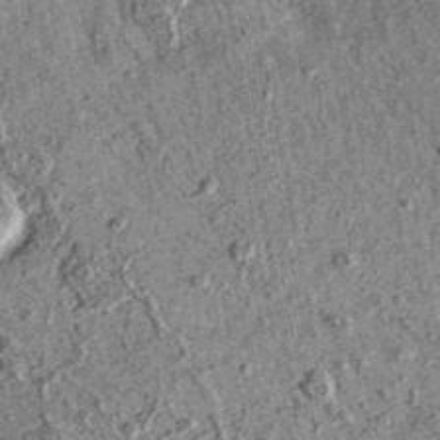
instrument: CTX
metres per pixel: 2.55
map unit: eAb
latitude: 36.2522
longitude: 110.3306
